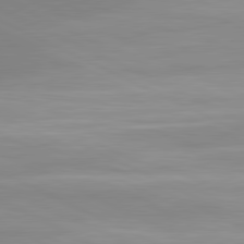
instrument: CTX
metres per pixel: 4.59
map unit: lApd
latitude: 80.8947
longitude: 143.6155
